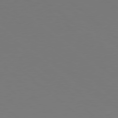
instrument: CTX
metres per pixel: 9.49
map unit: Hpe
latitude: 78.8947
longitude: -165.3482
